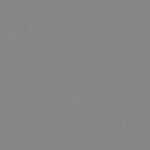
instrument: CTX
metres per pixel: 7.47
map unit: lHb
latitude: -48.1039
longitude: 64.9542
